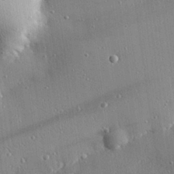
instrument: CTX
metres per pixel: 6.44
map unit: Hve
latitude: 28.3656
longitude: -90.2523
